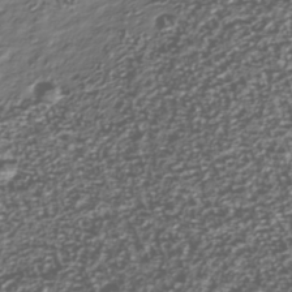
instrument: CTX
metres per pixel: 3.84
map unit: Nhu
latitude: -39.5966
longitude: -82.0255
